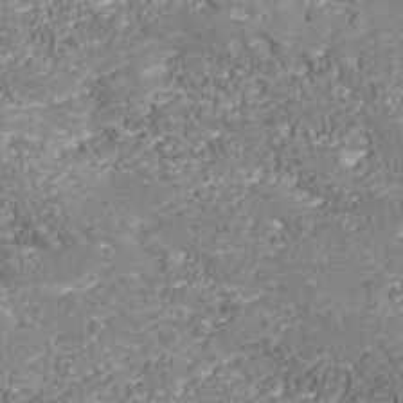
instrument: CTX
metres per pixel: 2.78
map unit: Nhu
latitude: -39.1431
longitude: -84.4601
